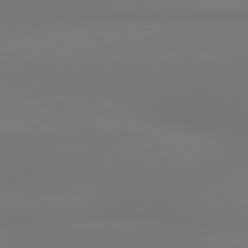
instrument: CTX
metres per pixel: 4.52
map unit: lApd
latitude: 79.1781
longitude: -136.3656
